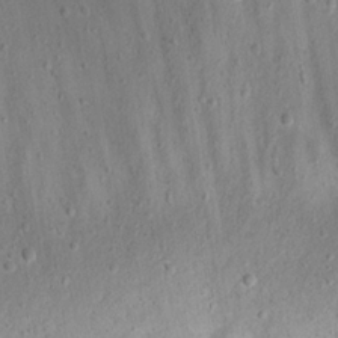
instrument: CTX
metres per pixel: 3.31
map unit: eHh
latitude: 23.2348
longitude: -66.9324
